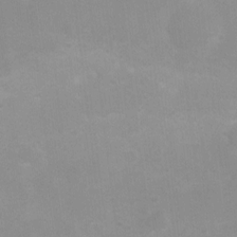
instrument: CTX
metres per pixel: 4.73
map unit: Nhu
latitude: 3.3859
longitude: -25.9528
